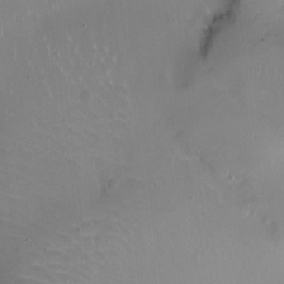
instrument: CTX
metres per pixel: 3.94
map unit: Ht
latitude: -15.1054
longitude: -41.0647
